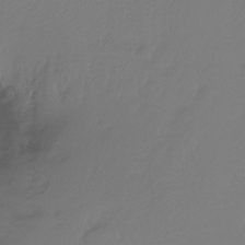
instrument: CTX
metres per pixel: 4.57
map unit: Ht
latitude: -12.1228
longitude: -47.3482
